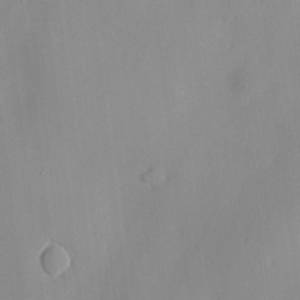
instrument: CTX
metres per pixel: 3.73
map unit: Htu
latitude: -6.9352
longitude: 175.6910
